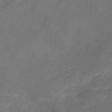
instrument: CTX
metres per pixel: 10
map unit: eHb
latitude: -39.2376
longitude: 76.8786
